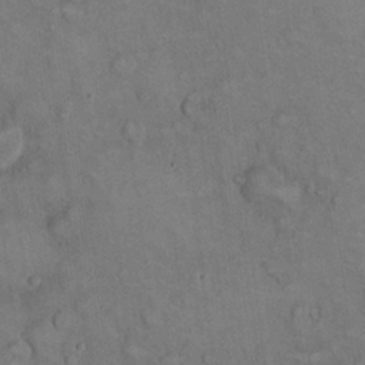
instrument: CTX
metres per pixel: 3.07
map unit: eHh
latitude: 22.6301
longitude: -60.5545
